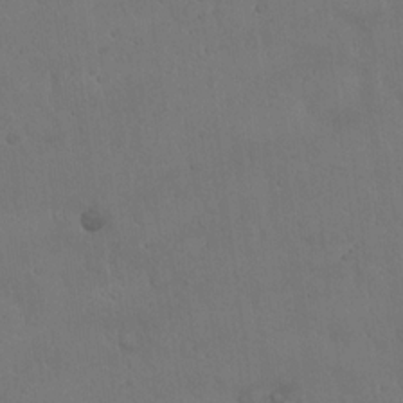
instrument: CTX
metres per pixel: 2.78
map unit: Hto
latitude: 18.2333
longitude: -60.0822
